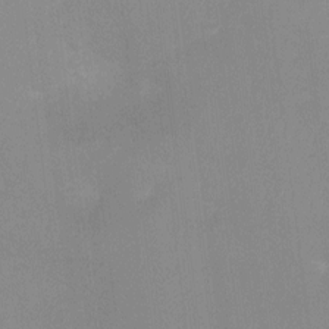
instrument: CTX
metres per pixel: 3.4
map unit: Ht
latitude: -1.1432
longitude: -20.3279
